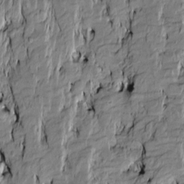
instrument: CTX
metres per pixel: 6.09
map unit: Htu
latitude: -10.1039
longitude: 176.7652
